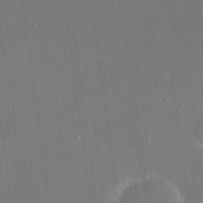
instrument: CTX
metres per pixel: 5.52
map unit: eHh
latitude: 18.4979
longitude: -70.5735
